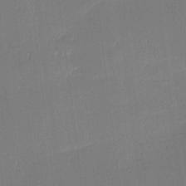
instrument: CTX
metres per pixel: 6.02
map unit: eHh
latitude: -3.1809
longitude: -83.5371
